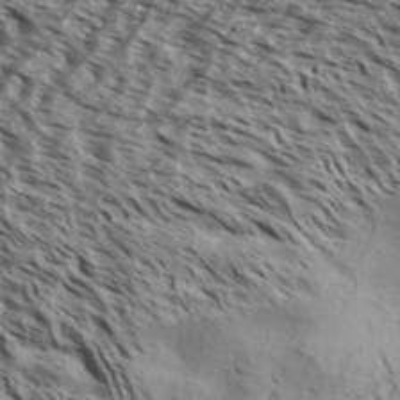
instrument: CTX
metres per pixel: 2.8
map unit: Aa
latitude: 32.1389
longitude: -138.0822
